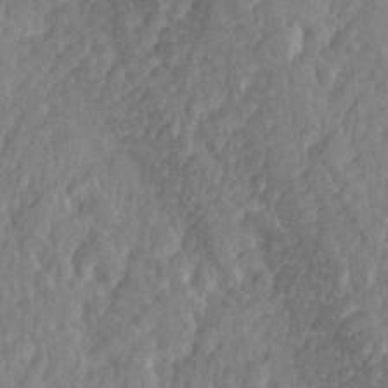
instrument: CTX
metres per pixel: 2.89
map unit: lHvf
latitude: 25.7071
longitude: 143.8611
